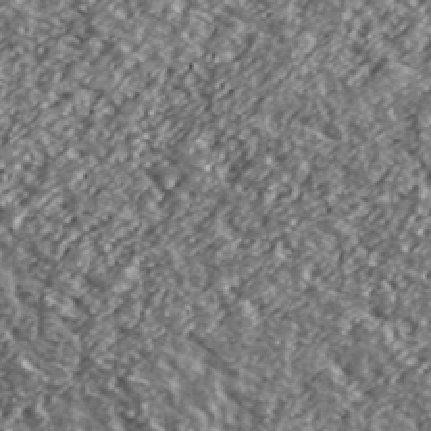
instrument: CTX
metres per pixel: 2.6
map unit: Ave
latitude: 40.6679
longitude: -105.9150
